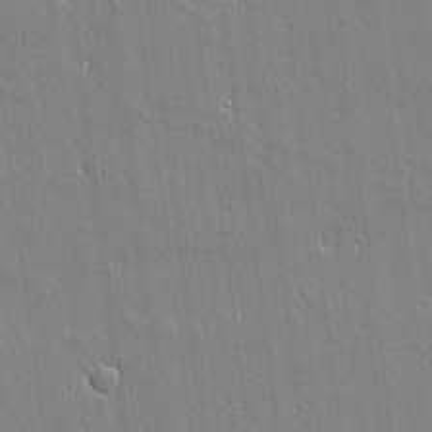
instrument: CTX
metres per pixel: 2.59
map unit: lAvf
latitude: 16.9136
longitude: -127.7639
